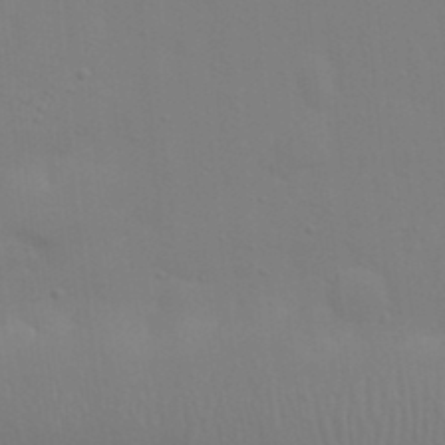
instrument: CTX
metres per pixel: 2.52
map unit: Nhu
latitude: 21.1970
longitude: -73.1593
